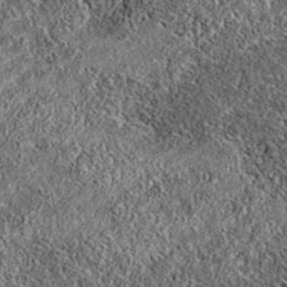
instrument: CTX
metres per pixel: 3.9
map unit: eAb
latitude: 37.0269
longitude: 108.8030
